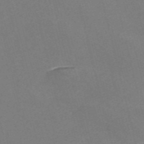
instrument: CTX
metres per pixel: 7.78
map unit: Nve
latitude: -58.0660
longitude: 58.8974
